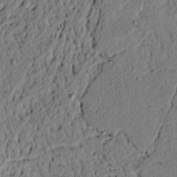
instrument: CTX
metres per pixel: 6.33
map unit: lAvf
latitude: 4.6301
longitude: 167.1998
